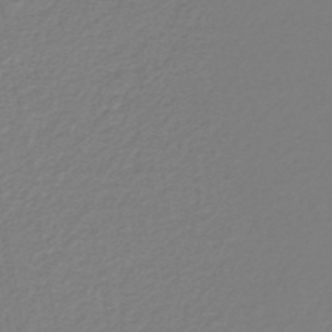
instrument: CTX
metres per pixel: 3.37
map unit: lHb
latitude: -42.3873
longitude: 67.2943
